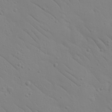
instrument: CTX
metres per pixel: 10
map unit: Nhu
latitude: 23.2726
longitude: -73.9339
